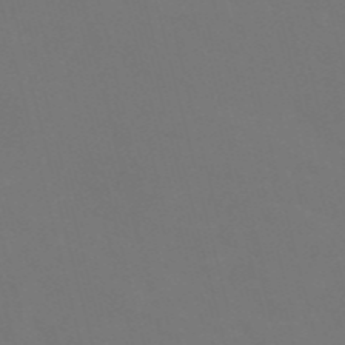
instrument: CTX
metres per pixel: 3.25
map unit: Nve
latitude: -57.2187
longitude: 51.7855
